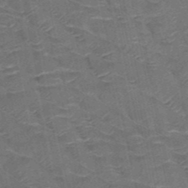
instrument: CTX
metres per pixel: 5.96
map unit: HNb
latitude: -50.5007
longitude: -47.4427
